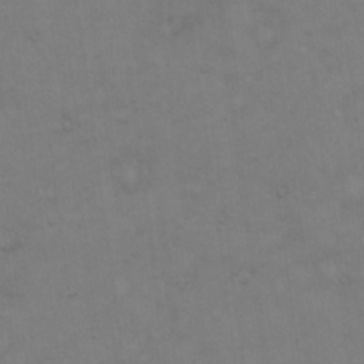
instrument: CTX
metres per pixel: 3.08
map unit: Hto
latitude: 18.8569
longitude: -60.1578
